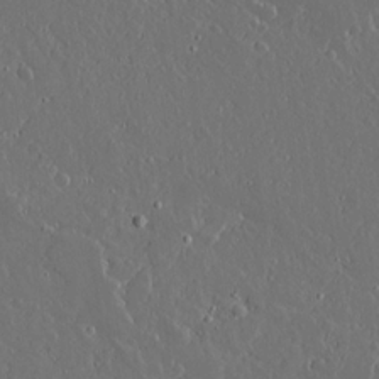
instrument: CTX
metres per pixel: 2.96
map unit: lAvf
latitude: 17.0836
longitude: -126.8380
